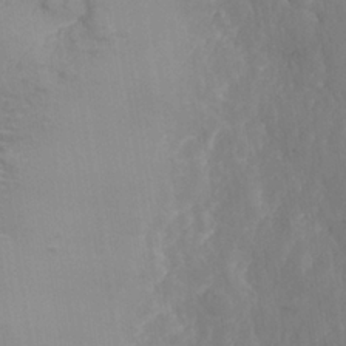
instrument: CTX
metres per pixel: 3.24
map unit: Nhe
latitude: -37.3131
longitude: 138.8597
